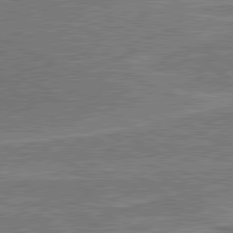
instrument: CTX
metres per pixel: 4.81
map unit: lApd
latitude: 80.8191
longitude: 140.7085
